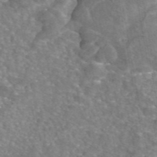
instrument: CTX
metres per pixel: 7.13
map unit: eAb
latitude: 45.5182
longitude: 106.9920
